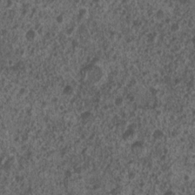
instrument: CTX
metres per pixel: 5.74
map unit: Nhu
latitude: 7.9528
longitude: -20.4034
